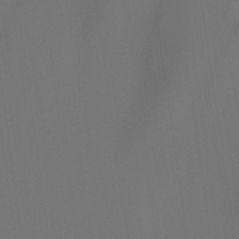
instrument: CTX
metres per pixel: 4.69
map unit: Htu
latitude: -7.5399
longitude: -49.1781
